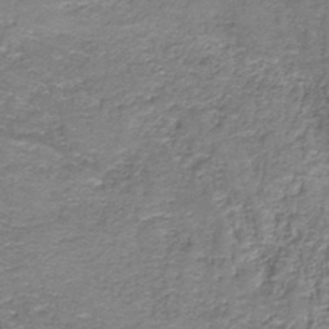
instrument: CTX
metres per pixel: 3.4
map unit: HNb
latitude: -37.2942
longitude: 51.0297
